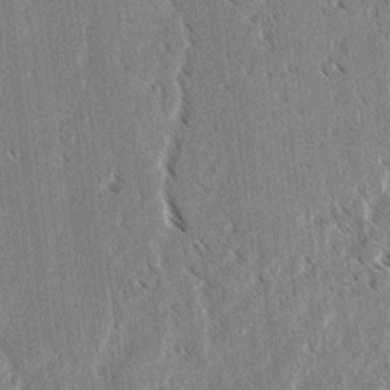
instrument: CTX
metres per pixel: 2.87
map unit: lAvf
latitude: 3.6127
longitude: -106.0255
